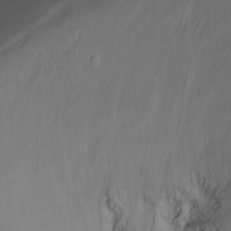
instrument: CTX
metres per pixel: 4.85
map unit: Aa
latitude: -13.2565
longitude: -68.2901
